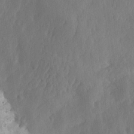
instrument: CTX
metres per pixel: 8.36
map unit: Ave
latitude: -11.2187
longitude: -121.8395
